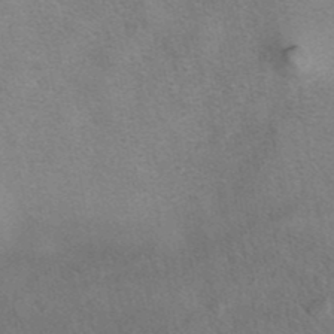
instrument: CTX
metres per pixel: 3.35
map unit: eAb
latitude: 41.4048
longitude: 103.4266
